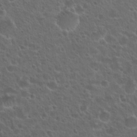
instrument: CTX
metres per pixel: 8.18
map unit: Nhu
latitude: 25.9150
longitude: -50.6112
